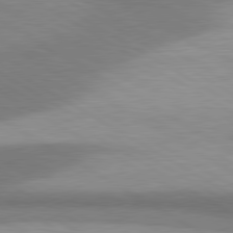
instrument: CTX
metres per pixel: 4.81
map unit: lApd
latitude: 80.2333
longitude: -179.1403
